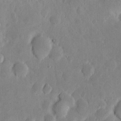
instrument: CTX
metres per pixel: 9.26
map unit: eHh
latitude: 5.9528
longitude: -70.4412
